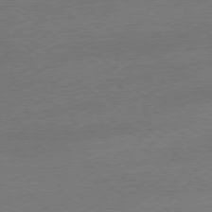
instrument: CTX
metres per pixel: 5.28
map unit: Ap
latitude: -78.9163
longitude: -97.7072
